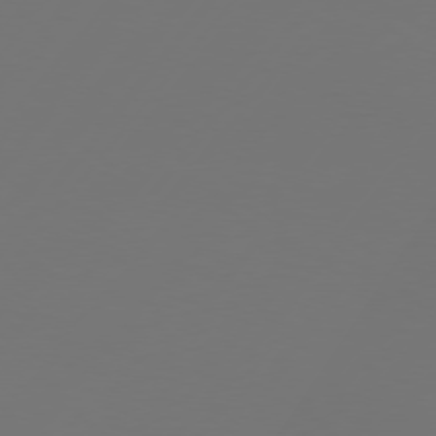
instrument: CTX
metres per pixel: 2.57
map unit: Hpe
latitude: 75.9717
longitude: -129.6316
